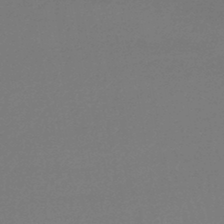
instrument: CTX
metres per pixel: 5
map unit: lHb
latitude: -45.0675
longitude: 63.0675
